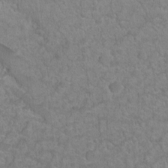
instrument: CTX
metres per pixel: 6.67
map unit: Ht
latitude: -4.7274
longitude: -36.3090
